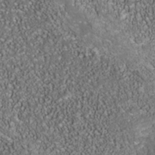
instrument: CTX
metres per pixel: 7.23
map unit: Nhe
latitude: -38.1984
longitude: -87.6316
